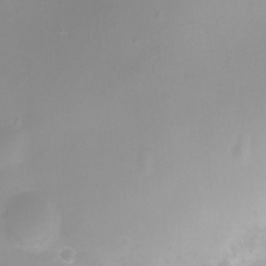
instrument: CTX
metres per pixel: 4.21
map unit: Ht
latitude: -6.5762
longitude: -20.6113
